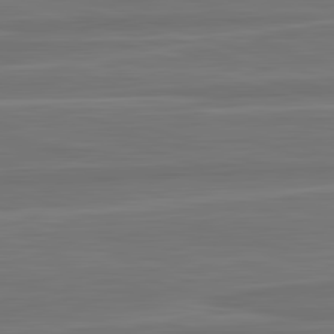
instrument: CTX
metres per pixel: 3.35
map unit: lApd
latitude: 82.8757
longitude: 169.6910
